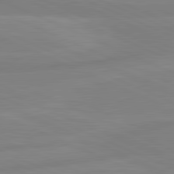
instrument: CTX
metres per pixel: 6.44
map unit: lApd
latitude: 81.6316
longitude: -173.7260
